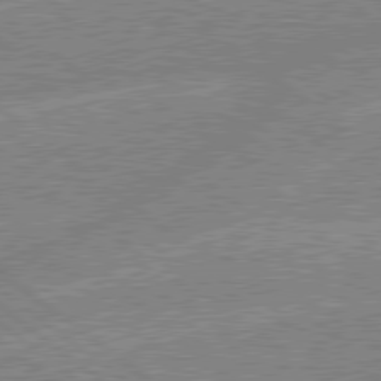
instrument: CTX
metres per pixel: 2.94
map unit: lApd
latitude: 79.1026
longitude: -144.1578
